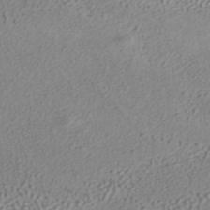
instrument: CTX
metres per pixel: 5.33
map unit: ANa
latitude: 38.2711
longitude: 20.6518
